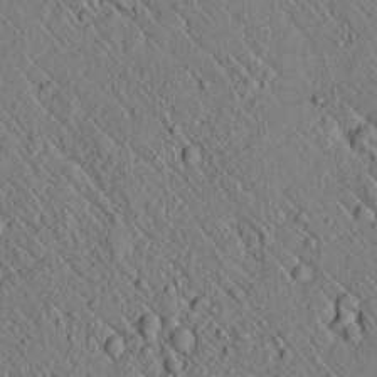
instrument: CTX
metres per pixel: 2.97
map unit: lAvf
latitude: 6.8002
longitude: 159.2753
